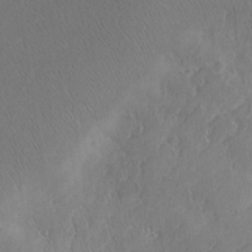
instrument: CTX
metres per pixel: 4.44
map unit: eHh
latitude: 33.1970
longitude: -141.3103
